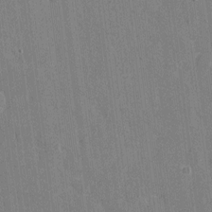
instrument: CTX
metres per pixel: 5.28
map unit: eHh
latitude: 7.4237
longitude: -68.1389
